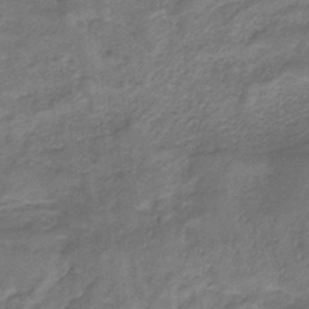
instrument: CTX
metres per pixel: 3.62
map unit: eHb
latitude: -32.2362
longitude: 67.1809
